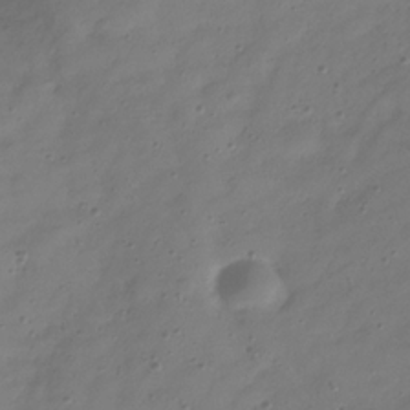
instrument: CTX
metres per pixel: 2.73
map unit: Hve
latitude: -31.6155
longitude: 92.3684
